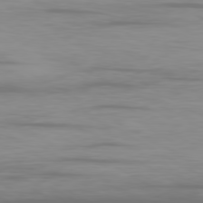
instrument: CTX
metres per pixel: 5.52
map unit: Ap
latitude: -79.8422
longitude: -92.5168
